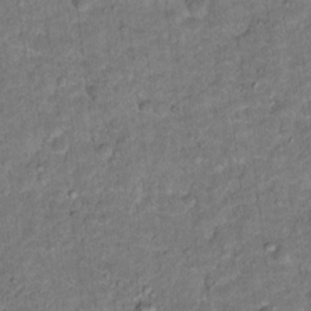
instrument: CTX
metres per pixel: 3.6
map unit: Hto
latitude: 15.8584
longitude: -38.5168
